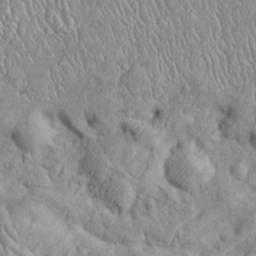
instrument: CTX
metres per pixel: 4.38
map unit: Htu
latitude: -6.4629
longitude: 153.6155
